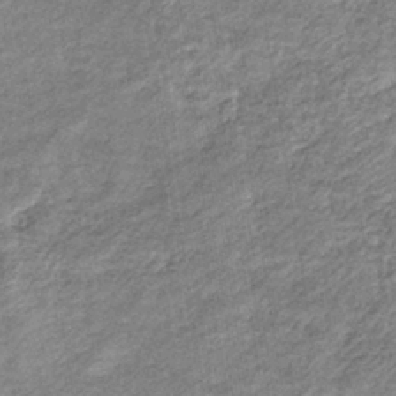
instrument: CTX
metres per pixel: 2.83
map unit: eHb
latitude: -37.7477
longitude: 77.5966
